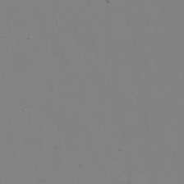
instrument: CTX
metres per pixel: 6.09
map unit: eHh
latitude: 20.2523
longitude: -72.1578
